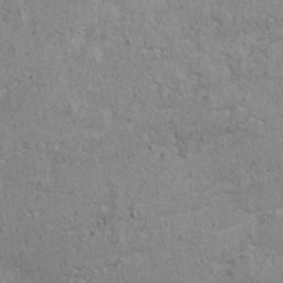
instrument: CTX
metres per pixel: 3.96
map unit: eHh
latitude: 2.7813
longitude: -78.0444
